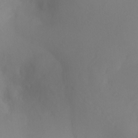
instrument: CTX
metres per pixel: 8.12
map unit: Ht
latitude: -4.5951
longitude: -27.2915
